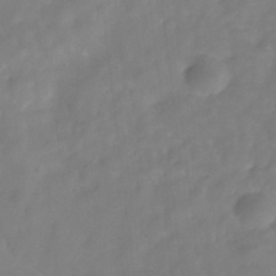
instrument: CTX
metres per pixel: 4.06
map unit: Hve
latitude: -32.0850
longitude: 94.7274
